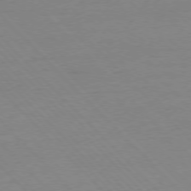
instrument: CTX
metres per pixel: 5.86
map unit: Ap
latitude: -77.0486
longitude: -92.8191
